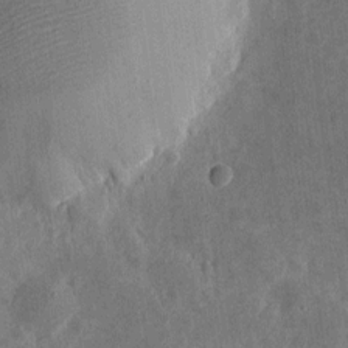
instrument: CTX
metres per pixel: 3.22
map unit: eHh
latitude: 4.8758
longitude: -71.7827
